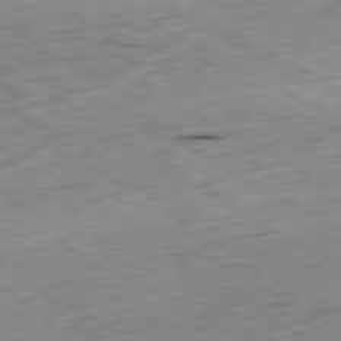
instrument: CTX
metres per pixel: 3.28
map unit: Ap
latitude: -80.6330
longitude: -71.0647
